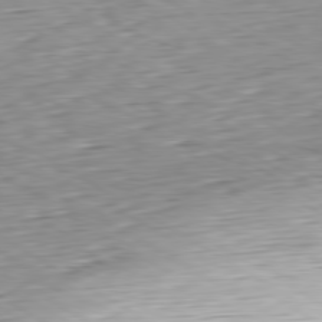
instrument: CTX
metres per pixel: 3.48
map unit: Hpe
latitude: -80.2362
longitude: 20.4062
